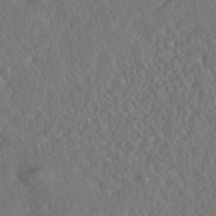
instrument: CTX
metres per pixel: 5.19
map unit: HNhu
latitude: -46.3306
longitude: 104.3495
